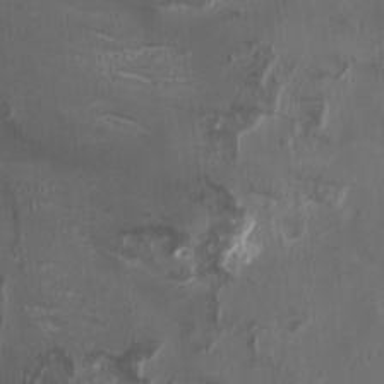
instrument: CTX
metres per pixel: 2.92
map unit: HNhu
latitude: 1.6694
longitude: -3.8772
